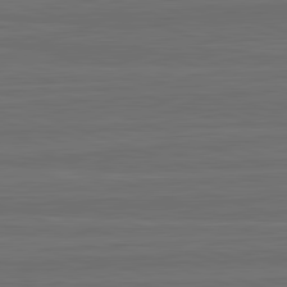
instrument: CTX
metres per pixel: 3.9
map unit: lApd
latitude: 82.7435
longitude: -179.7072
